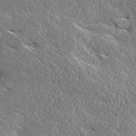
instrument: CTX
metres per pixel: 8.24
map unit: Ave
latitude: 17.4615
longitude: -137.8584
